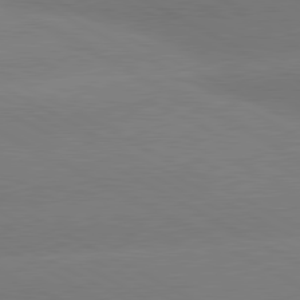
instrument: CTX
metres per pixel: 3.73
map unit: lApd
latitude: 80.7813
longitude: -150.4790
